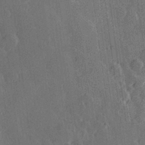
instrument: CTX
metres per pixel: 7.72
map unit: Hve
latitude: 27.8017
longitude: 145.3510
